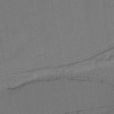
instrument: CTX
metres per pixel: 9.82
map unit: lHb
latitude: -39.5966
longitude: 55.0864
